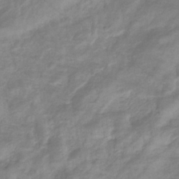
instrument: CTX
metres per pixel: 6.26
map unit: eHb
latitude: -36.6896
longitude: 75.4644
